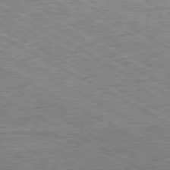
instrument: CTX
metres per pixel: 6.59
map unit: Ap
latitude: -80.4251
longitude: -85.1970
